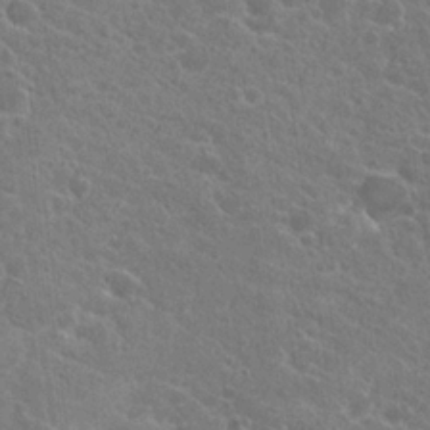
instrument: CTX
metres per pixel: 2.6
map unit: Hto
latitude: 22.8191
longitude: -38.7624
